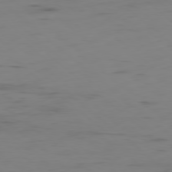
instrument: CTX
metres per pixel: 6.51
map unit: Hpe
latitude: -78.8408
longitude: 15.7289
